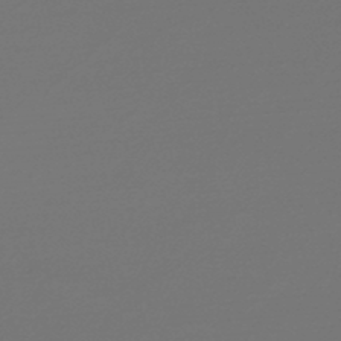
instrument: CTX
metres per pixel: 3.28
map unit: lHb
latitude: -47.2565
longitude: 66.1795
